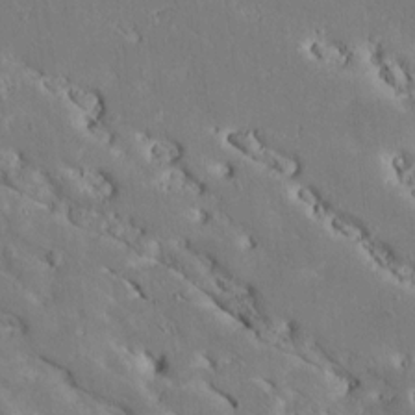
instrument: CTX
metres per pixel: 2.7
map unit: Htu
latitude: 2.7246
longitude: 143.4076
